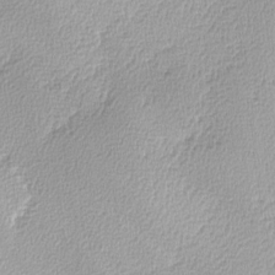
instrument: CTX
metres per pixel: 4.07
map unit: lHvf
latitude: -14.0283
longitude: -99.8961
